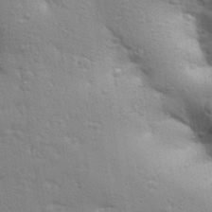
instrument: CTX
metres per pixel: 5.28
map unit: Aa
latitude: 33.0458
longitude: -144.8191
